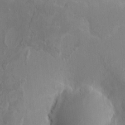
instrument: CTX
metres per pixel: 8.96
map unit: HNhu
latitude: 6.3656
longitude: -4.5546
